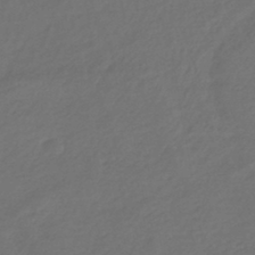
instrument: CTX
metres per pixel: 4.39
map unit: eHb
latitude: -43.5210
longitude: 86.8597
